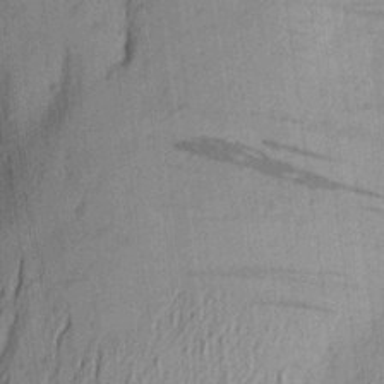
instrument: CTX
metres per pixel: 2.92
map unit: Aa
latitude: 24.6679
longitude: -149.0647
